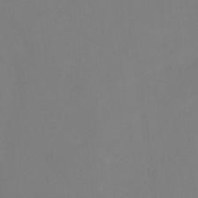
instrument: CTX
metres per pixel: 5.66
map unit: Ht
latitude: 0.4412
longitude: -34.3278
